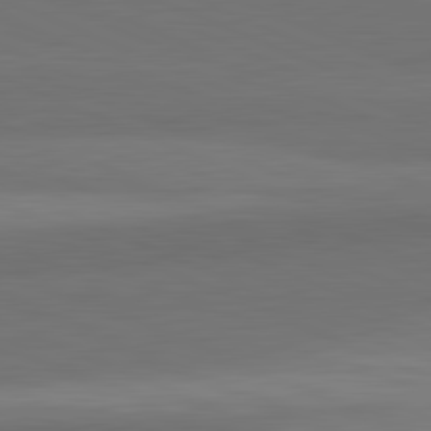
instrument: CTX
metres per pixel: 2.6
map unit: lApd
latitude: 82.2900
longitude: 156.8219
